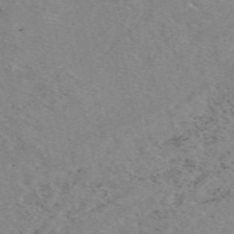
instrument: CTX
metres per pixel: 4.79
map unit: eAb
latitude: 49.5749
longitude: 108.4251
